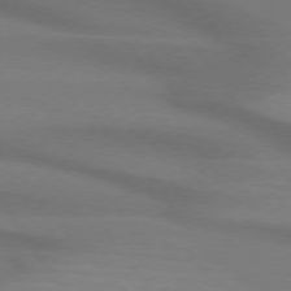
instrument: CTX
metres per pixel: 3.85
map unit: lApd
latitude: 74.0444
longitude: -63.0837
